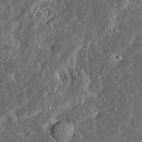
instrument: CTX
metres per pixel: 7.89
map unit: Ave
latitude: 14.0633
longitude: -137.2915
